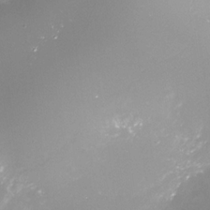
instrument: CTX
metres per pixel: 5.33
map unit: Nhe
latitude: -33.5588
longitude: -87.9528
